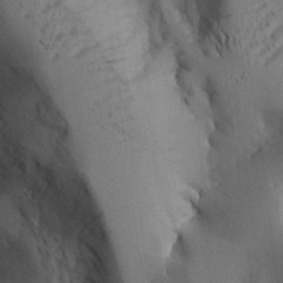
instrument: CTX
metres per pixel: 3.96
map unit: Aa
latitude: 25.6316
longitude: -128.8569
